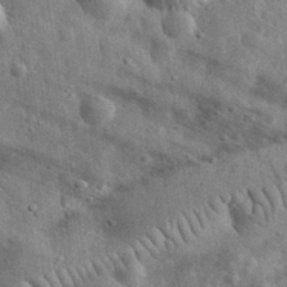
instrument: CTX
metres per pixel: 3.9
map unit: eHh
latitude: 31.6883
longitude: -73.2159
